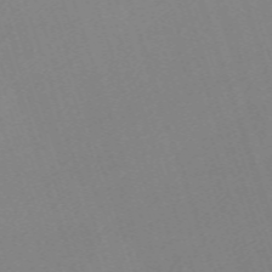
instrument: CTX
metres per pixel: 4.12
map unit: eHh
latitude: -63.2565
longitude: 50.5385
